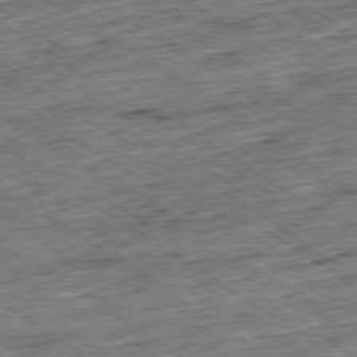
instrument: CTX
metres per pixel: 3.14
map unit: Ap
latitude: -79.6721
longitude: -51.7260
